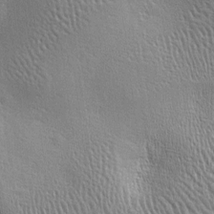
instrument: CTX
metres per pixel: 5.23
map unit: lAa
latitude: -7.1053
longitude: -125.6316
